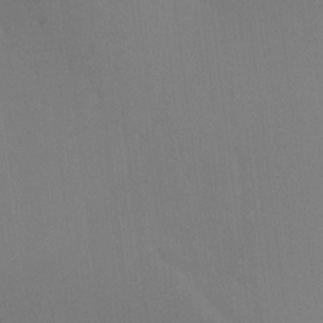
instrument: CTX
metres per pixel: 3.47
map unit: Ht
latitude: -8.6707
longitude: -32.7246
